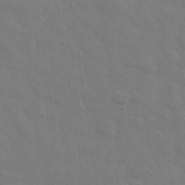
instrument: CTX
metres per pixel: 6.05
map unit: eHh
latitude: 33.4804
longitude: -70.5357
